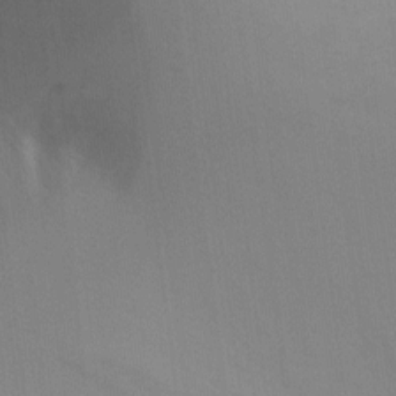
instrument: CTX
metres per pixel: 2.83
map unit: Ht
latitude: -8.6140
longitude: -30.8002
